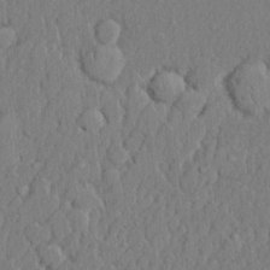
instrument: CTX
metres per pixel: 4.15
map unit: lHvf
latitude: 21.7450
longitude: 142.5762
